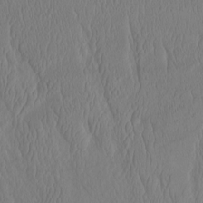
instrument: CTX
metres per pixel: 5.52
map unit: eHh
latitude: -3.7666
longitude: 16.2362
